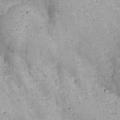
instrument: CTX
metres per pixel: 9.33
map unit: Nhu
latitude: 22.3278
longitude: -67.4804
